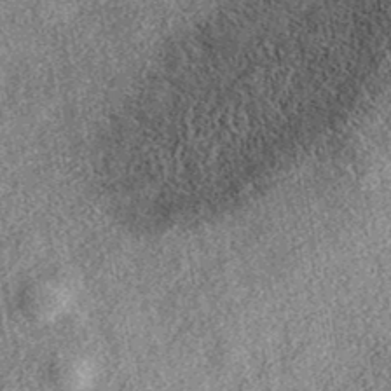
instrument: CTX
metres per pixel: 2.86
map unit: eAb
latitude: 37.9528
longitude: 108.7085
